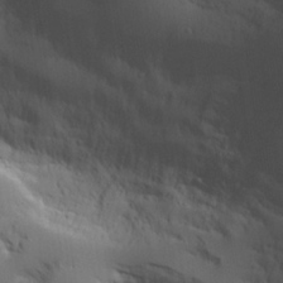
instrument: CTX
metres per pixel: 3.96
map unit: Aa
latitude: 25.0836
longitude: -126.7624
